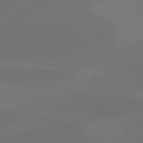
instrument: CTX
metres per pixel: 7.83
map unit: Hpe
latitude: 78.3090
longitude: -130.4790
